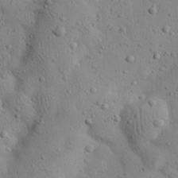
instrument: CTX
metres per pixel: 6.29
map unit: eHh
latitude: 24.5734
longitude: -69.9717
